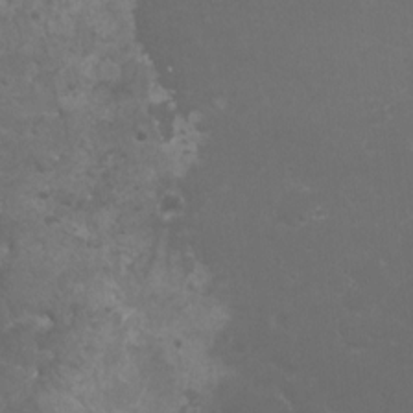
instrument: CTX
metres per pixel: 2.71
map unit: HNhu
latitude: 3.4993
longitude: -1.6882
